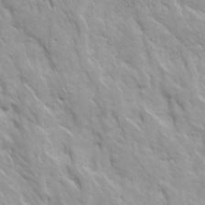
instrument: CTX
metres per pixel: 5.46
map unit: Ave
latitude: 16.2712
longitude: -131.6883
